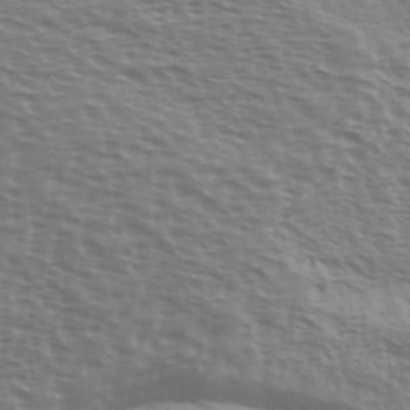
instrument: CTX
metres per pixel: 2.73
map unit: Ave
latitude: 37.9150
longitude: -113.1025
